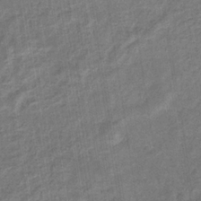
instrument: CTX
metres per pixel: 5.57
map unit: eHb
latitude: -33.8612
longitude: 74.7086
